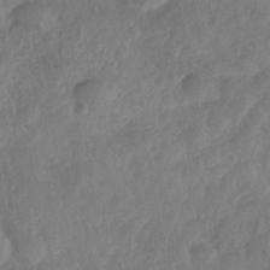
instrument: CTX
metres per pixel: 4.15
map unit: Nhe
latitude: -36.4251
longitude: -176.6679
